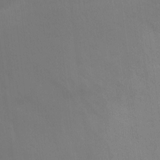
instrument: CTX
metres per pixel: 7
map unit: Ht
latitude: -0.5763
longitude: -17.4993
